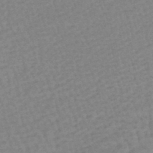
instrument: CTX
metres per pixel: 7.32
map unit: eHb
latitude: -45.9745
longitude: 82.2361
